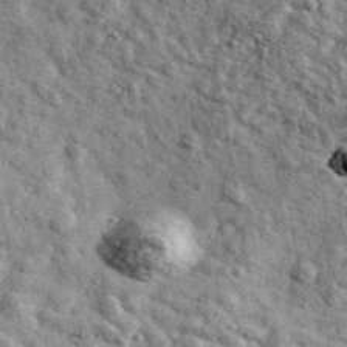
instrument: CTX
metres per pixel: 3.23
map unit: Ave
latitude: 41.1592
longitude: -107.4049
